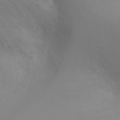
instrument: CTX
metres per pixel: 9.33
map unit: Ht
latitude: -5.1998
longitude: -26.0822
